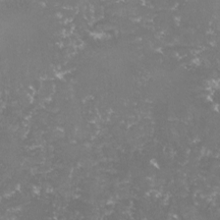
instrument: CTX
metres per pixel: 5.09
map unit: lHvf
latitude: -16.0850
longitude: -100.1011
